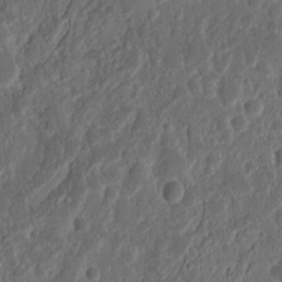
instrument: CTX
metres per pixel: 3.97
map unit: Nhu
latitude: 13.5560
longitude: -73.5560
